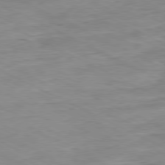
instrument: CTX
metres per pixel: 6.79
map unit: Ap
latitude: -80.5385
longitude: -75.6316
